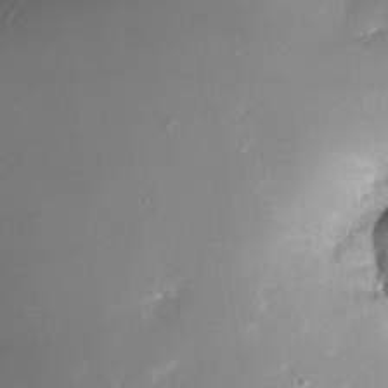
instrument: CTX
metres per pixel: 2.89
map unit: Nhe
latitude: -32.7086
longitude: -117.5371
